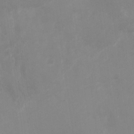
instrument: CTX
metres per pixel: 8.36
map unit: Nhu
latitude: -27.8611
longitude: -75.2726
